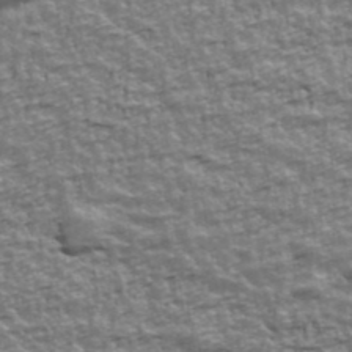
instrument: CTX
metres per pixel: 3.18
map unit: Ave
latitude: 42.3656
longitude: -112.7246
